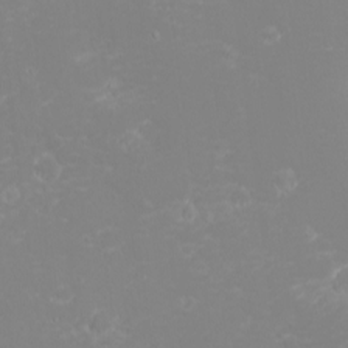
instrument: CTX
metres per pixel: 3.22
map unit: eHh
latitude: -2.8596
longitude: -75.6505
